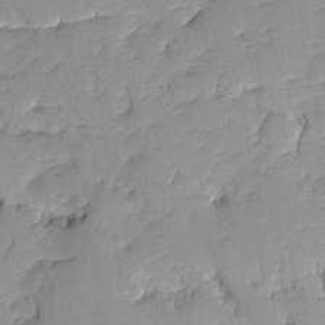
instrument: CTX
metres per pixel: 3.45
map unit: Ave
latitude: -8.8408
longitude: -117.1025
